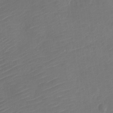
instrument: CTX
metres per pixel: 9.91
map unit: Nve
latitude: -17.8801
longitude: 106.8219
